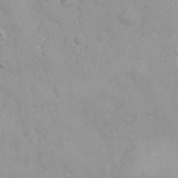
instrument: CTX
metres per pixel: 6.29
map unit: Nhu
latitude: 24.3656
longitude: -62.0255
